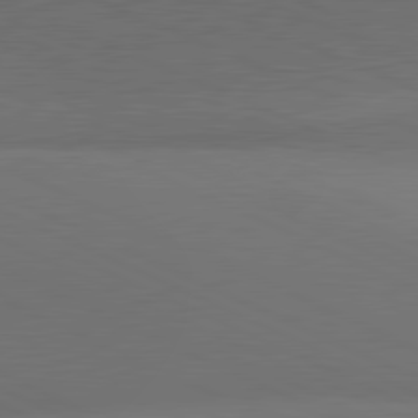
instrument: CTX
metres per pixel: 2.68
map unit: lApd
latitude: 81.3859
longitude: 137.4076
